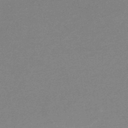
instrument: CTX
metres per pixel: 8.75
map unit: lHb
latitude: -46.7652
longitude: 71.9178
